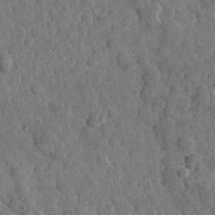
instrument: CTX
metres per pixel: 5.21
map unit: lHvf
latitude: 35.1592
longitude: -87.5560
